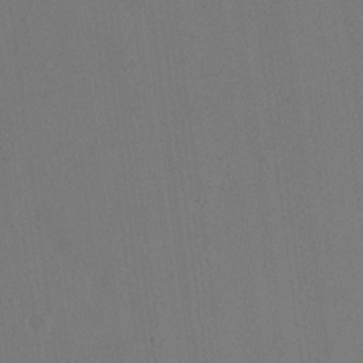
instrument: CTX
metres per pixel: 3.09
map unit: eHh
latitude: 17.9150
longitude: -70.2711
